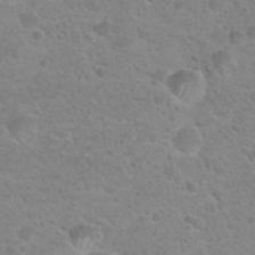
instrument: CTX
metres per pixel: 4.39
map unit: Hto
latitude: 24.2900
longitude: -49.9717
